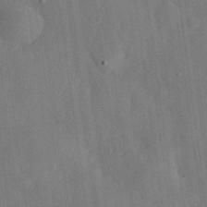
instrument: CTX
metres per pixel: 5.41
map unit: eHh
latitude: 30.6113
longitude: -77.1970
